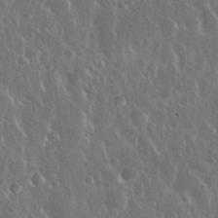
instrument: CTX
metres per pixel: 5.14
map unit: Nhu
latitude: 30.5546
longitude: -56.1766
